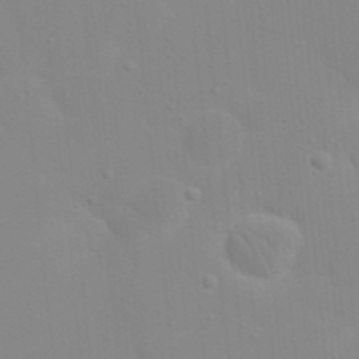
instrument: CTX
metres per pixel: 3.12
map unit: eHh
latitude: 20.6302
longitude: -64.2711
